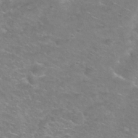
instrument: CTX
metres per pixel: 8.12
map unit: Nhu
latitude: 28.1200
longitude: -49.8394
